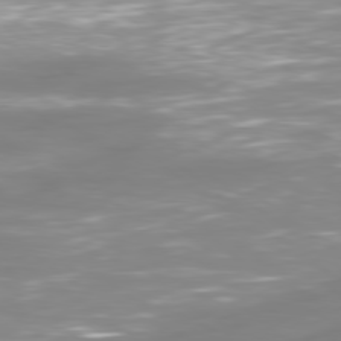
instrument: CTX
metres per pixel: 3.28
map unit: Ap
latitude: -79.8233
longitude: -60.8947
